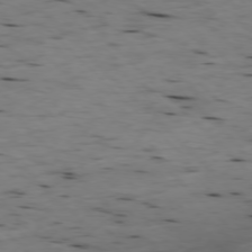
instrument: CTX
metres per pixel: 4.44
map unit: Ap
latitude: -77.4454
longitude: -89.7828
